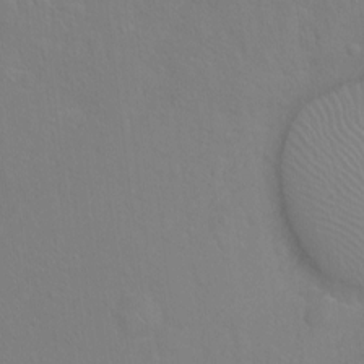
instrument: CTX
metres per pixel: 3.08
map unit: Hto
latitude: -7.0486
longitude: -37.8017
